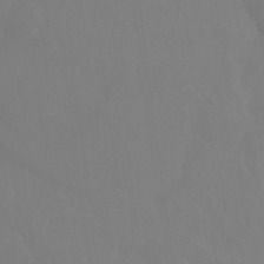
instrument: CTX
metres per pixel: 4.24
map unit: Ht
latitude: -15.2943
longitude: -52.8569
